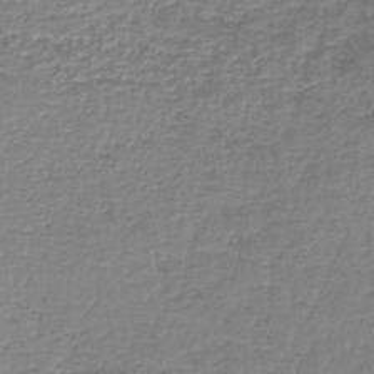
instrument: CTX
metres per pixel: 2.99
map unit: lHb
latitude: -44.3117
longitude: 59.0108
